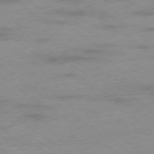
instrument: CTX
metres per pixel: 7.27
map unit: Ap
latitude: -78.3306
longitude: -59.4615
